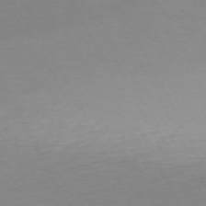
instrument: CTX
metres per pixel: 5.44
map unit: Ap
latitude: -73.1242
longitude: -69.4993
